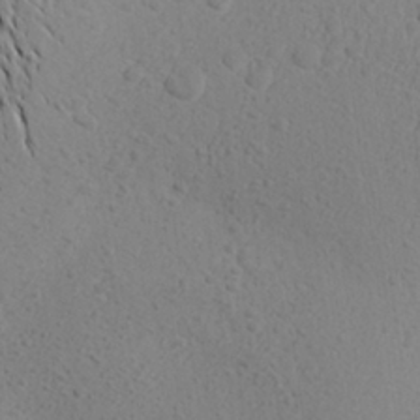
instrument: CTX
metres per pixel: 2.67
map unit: Aa
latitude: 27.2159
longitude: -143.1970
